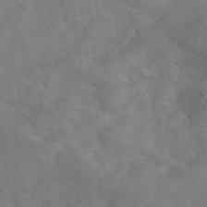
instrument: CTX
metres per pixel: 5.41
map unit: eAb
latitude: 46.3279
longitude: 127.2564
